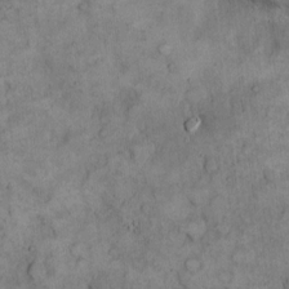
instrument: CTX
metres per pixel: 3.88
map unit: eHh
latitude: 12.1011
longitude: -64.4223
